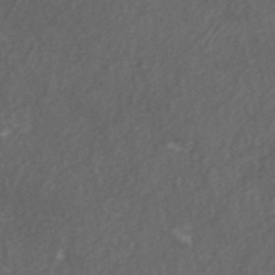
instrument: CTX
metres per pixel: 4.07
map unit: ANa
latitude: 45.8394
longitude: 27.0864
